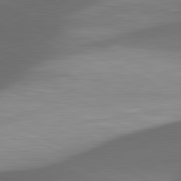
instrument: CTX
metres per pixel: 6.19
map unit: lApd
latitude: 81.5938
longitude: 133.1054
